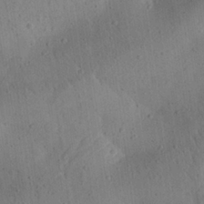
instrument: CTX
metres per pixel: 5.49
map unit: Aa
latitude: 24.8002
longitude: -143.3293
